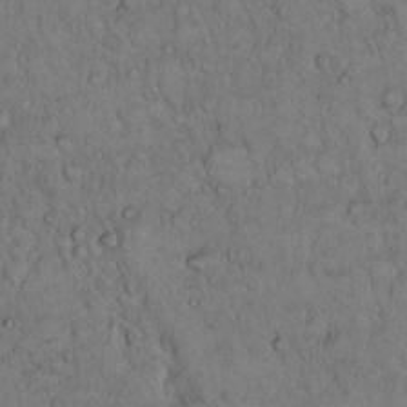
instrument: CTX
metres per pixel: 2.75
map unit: Hto
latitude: 15.1026
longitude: -57.1592
